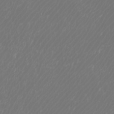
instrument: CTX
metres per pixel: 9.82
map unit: Htu
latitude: -6.3495
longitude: -74.4412
